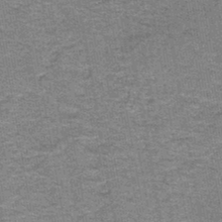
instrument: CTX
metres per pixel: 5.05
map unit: lHb
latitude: -43.1242
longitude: 56.0472
